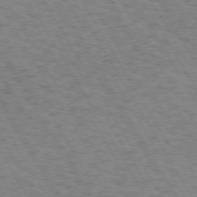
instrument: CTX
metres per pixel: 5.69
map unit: Hpe
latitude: 72.9703
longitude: -128.9891
